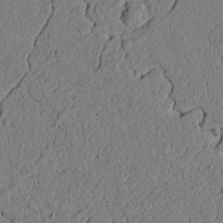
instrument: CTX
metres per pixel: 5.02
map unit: lAvf
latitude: 4.4979
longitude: 167.6722
